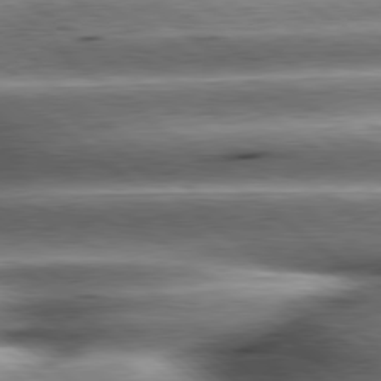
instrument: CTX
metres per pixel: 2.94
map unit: lApd
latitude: 79.8961
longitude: -139.8961
